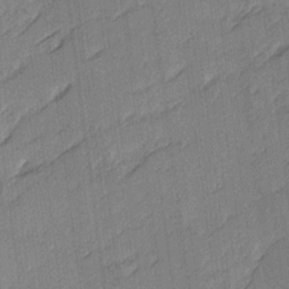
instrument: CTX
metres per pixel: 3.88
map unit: Ave
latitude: 16.7246
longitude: -138.4412
